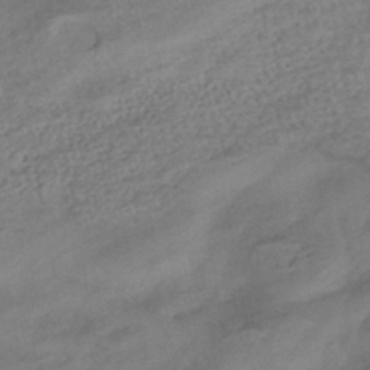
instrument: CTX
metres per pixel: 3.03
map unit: eHb
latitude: -43.0486
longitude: 85.5588
